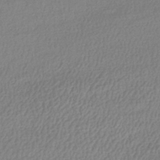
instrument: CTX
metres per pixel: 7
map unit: lHb
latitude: -41.6722
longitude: 68.9541
